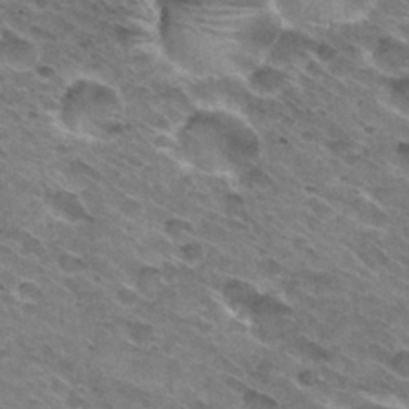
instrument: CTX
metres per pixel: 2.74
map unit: Hto
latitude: 31.1781
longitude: -45.2915
